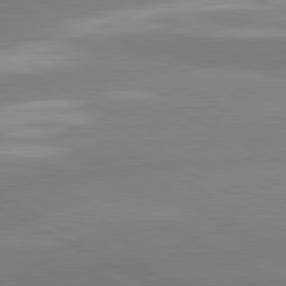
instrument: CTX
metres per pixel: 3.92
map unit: lApd
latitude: 81.3293
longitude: -179.7261
